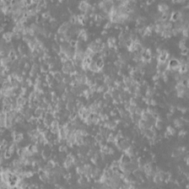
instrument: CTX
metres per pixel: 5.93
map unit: HNhu
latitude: 2.9324
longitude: 6.2172
